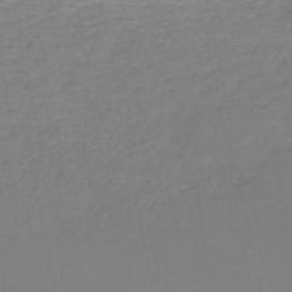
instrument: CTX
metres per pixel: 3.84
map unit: HNb
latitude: -51.3887
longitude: -50.1955
